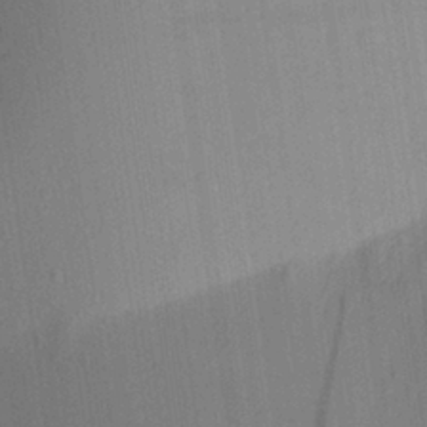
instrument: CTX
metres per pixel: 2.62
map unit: Aa
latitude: 27.6883
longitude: -145.8961
